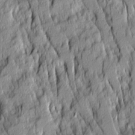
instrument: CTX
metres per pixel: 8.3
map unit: Ave
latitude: 14.2523
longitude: -132.3845
